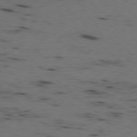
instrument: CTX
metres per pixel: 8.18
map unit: Ap
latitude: -78.1228
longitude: -74.6491
